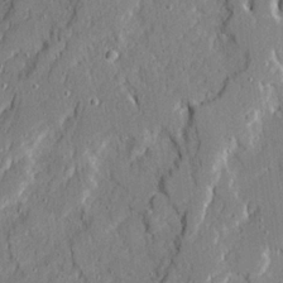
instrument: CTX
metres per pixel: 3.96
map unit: Ave
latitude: 21.0837
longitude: -128.9325
